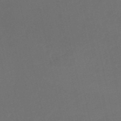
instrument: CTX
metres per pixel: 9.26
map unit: HNb
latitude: -53.2376
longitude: -42.3278
